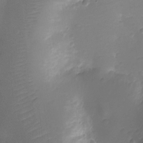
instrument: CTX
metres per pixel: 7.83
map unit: Ht
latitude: -11.9556
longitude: -23.4804
